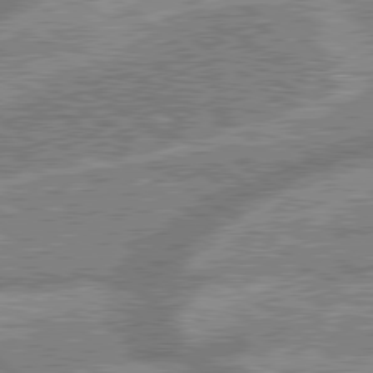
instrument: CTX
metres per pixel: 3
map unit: lApd
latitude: 79.5749
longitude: -168.3279
